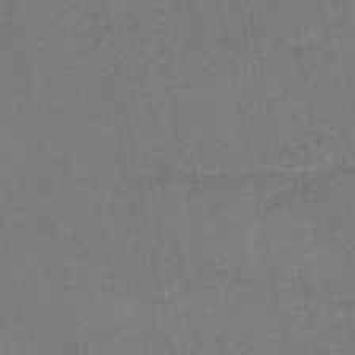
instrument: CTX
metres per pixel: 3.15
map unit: HNb
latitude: -48.8786
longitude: 59.1431
